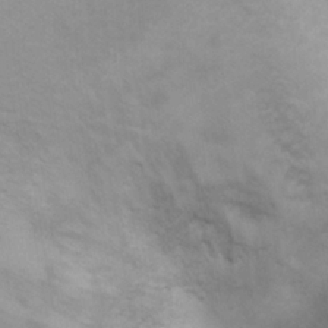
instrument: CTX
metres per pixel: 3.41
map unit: Ht
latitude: 3.4048
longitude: -28.6490
